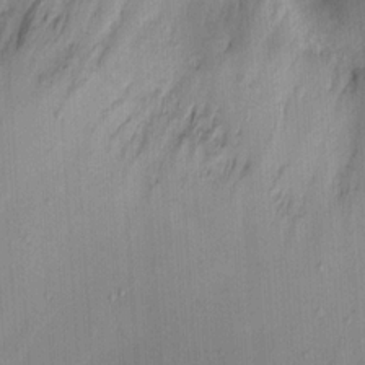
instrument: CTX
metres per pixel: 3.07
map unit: lAvf
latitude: 8.7246
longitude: 169.3509
